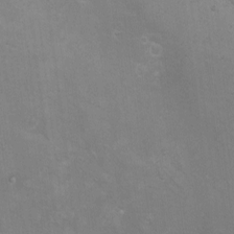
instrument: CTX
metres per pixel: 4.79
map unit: eHh
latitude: -10.3306
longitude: -65.6694
